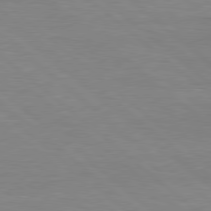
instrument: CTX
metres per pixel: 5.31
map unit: lApd
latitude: 78.8947
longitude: -88.6680
